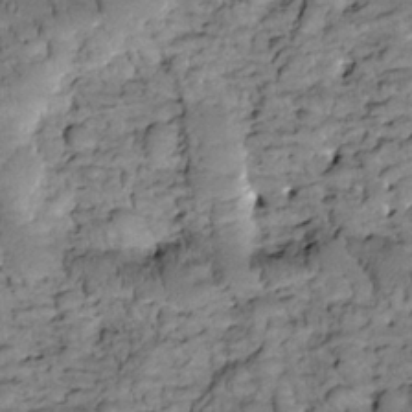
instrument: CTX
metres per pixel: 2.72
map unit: Htu
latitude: -2.2928
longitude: 173.5777
